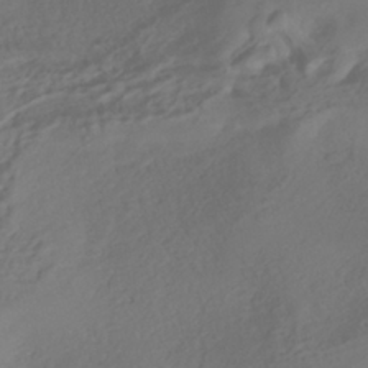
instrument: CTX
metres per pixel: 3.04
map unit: HNhu
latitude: -40.2172
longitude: 108.3117
